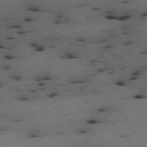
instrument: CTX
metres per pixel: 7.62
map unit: Ap
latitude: -78.4629
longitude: -60.0444
